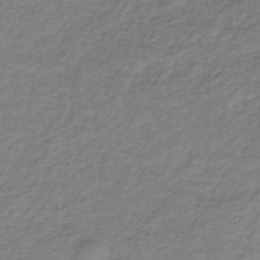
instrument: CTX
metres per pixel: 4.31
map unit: HNb
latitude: -37.0486
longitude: 50.6896
